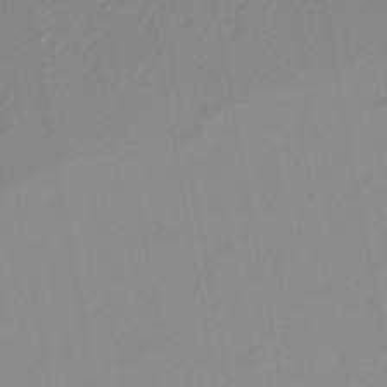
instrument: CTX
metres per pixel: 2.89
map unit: lHb
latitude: -45.8045
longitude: 74.5574
